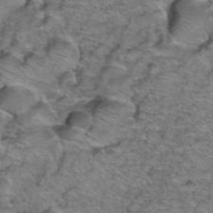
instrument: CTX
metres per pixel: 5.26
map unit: Hto
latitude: 39.2915
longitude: -44.4790
